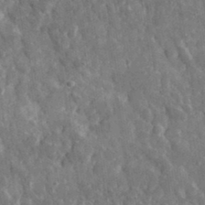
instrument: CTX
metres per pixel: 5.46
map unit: lHvf
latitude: 35.3481
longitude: -87.6883
